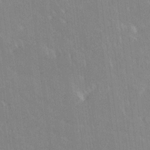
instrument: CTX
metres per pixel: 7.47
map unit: Ave
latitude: 19.3670
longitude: -136.3845
